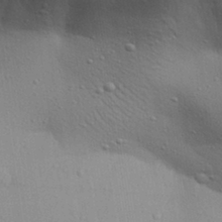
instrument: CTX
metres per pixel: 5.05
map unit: Aa
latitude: 30.8758
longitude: -145.7072
